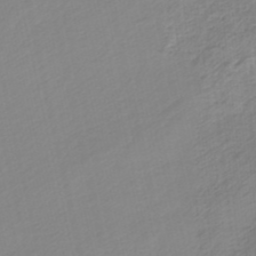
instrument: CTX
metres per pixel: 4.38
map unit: HNb
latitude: -36.1039
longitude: 55.3888
